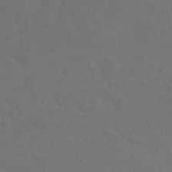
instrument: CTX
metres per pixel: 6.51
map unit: Hto
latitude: -7.7666
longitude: -46.5735
